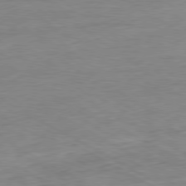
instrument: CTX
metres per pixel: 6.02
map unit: Ap
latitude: -80.4251
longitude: -81.0269
